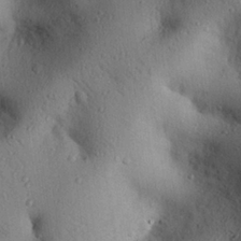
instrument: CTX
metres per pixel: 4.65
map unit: eHh
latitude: 25.6504
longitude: -76.7246
